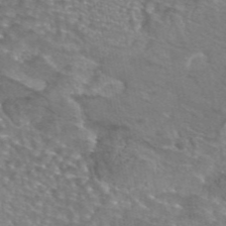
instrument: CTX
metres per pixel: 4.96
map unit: eAb
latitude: 44.9325
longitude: 104.0472
